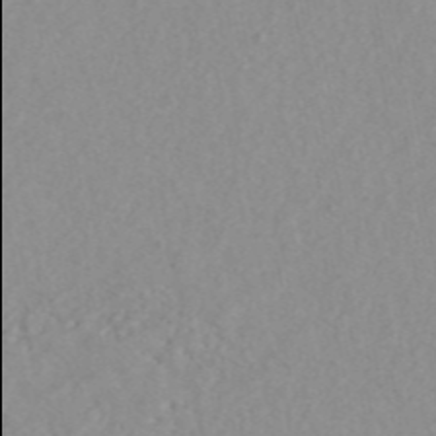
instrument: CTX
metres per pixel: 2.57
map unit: ANa
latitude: 45.6505
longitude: 50.0094
